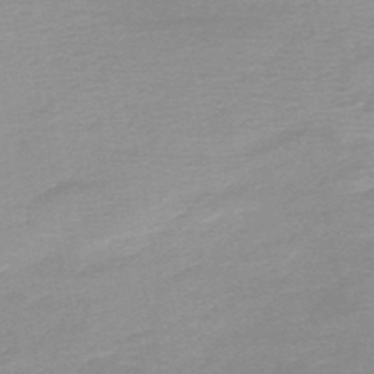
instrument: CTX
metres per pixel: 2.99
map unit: eHh
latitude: -52.8785
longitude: -24.8380
